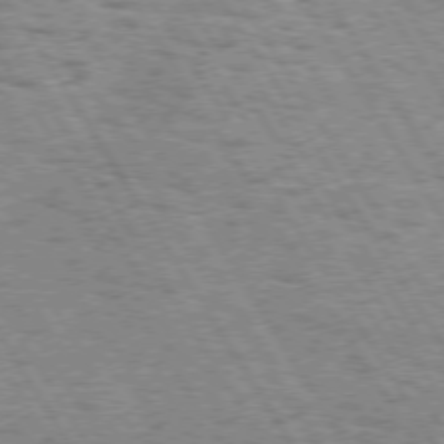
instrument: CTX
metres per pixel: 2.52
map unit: Hpe
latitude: 73.4616
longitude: -133.6316
